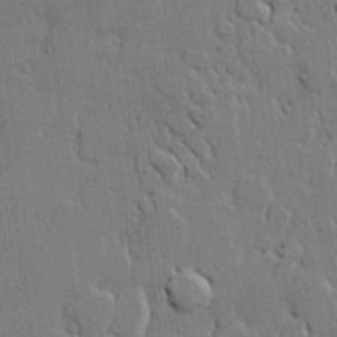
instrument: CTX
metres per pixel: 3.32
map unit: lHvf
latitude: 21.4049
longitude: 146.6518
